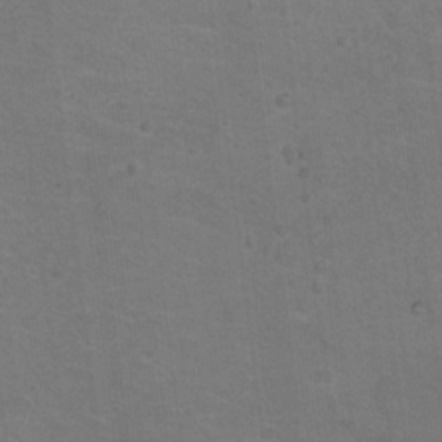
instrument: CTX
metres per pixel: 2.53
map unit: Nhu
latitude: 17.6883
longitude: -32.2711
